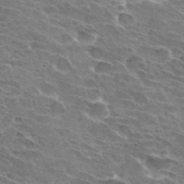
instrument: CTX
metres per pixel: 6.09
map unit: Hto
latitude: 32.0822
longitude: -42.8380
